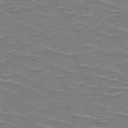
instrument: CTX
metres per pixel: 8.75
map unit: HNb
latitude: -50.2361
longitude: -46.9325
